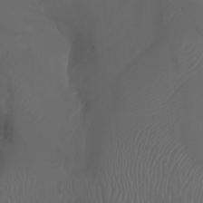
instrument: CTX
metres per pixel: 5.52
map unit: Nhu
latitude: -7.5210
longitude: -81.2537
